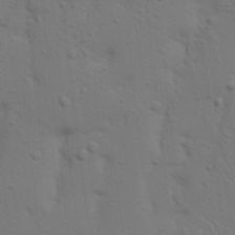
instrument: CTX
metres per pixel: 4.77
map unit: Nhu
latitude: 22.7624
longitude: -73.2726
